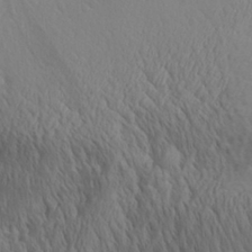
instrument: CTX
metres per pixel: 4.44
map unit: Aa
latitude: 29.2726
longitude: -139.5371
